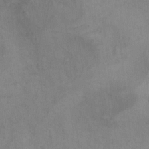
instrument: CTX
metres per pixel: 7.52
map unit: Nhu
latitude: 9.9717
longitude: -25.7638
